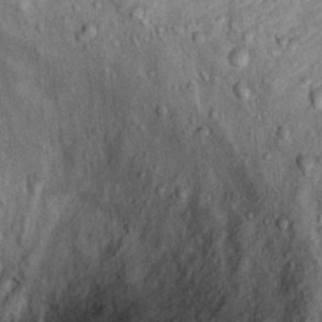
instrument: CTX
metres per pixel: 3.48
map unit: Ht
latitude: 11.8961
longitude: -39.2348
